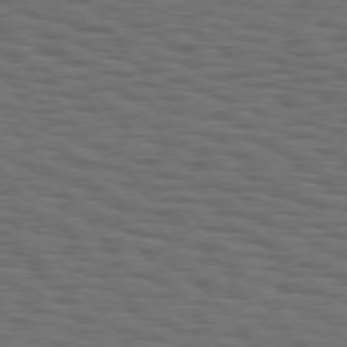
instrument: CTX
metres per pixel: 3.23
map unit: Hpe
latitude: 75.1592
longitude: -133.5560
